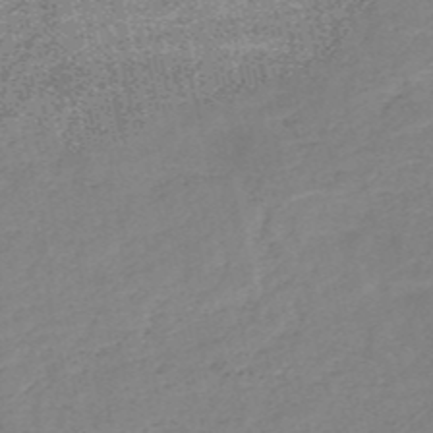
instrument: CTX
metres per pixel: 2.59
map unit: HNb
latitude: -52.5951
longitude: -42.3845
